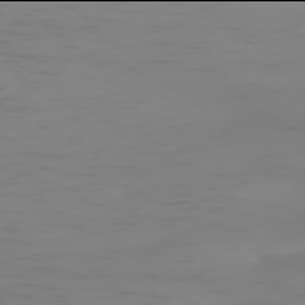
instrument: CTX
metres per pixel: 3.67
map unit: Ap
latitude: -78.0094
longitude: -64.1578
